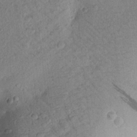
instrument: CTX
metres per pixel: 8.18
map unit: Aa
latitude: 24.0255
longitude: -148.0255
